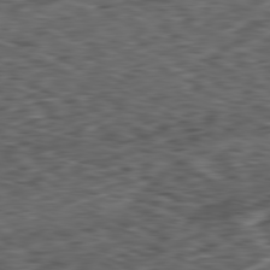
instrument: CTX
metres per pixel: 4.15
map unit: Ap
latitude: -80.8219
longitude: -73.8206
